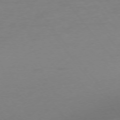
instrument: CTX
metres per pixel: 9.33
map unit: Hpe
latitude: -75.7100
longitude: -15.9906
